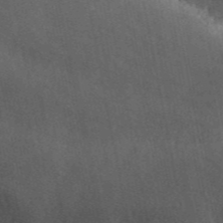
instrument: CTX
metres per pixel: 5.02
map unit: ANa
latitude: 44.9703
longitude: 39.4265
